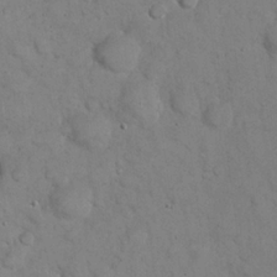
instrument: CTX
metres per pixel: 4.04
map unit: eHh
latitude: 22.5735
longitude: -59.0459
